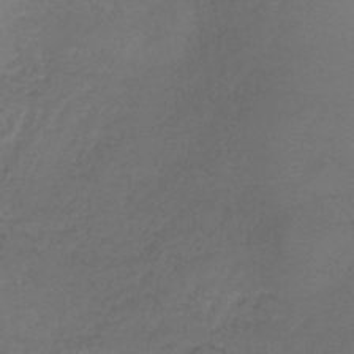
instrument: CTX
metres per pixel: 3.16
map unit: lHb
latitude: -39.3888
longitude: 73.5588
